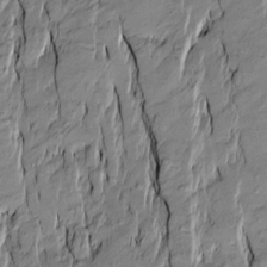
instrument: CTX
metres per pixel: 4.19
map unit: Htu
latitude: -10.2928
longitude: 176.8786
